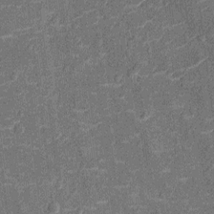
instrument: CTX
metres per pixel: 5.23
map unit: Nhu
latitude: -13.6722
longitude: -23.4615
